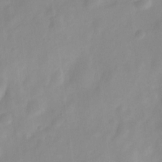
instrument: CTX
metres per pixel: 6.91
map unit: Nve
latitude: -21.7099
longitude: 107.7856
